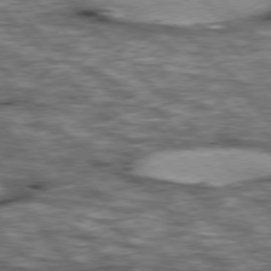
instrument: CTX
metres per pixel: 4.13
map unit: lApd
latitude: 76.7624
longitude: -49.6883
